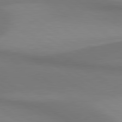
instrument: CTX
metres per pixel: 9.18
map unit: lApd
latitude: 80.6868
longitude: 161.1242
